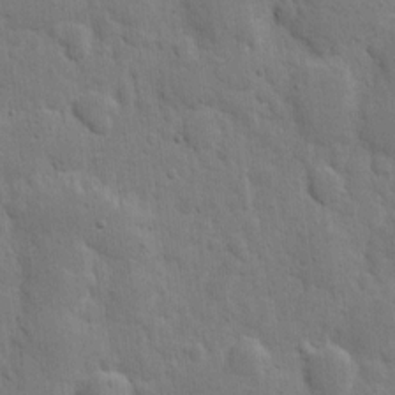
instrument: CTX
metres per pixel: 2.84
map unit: eHh
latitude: 5.7639
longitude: -70.8947
